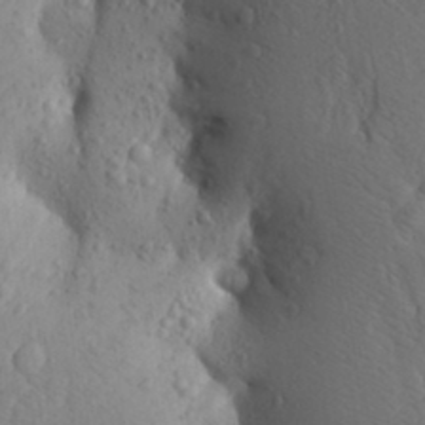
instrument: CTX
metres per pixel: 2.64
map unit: Aa
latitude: 26.8002
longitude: -149.1970
